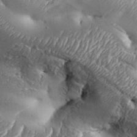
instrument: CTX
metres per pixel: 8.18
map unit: Aa
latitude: 33.5371
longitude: -134.6679
